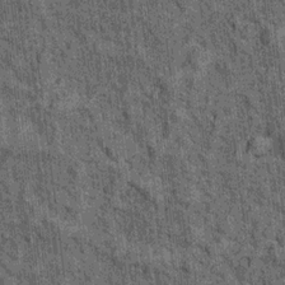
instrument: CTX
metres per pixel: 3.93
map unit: Hto
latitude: 15.2726
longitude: -35.9906
